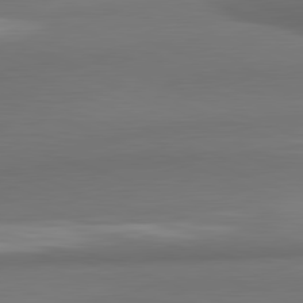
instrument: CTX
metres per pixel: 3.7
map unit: lApd
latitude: 81.9339
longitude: 170.3118
